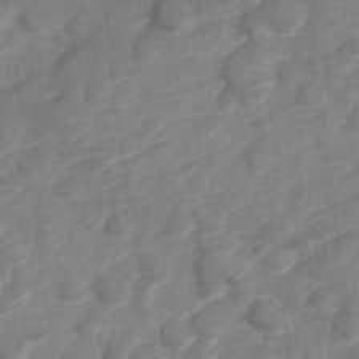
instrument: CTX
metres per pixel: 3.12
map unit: Nve
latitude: -20.2550
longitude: 107.8612
